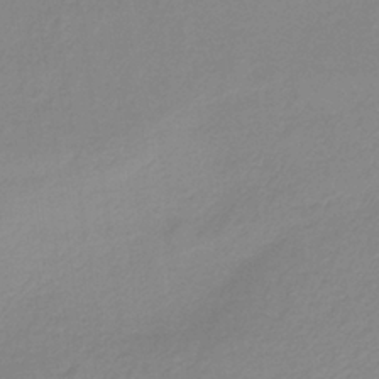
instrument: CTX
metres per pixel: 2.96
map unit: HNb
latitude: -36.4818
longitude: 54.9353
